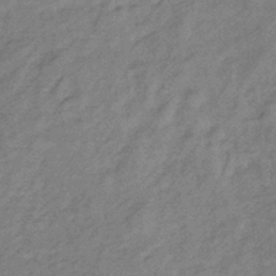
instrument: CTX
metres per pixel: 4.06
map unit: lHb
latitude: -34.9731
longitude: 68.9730
